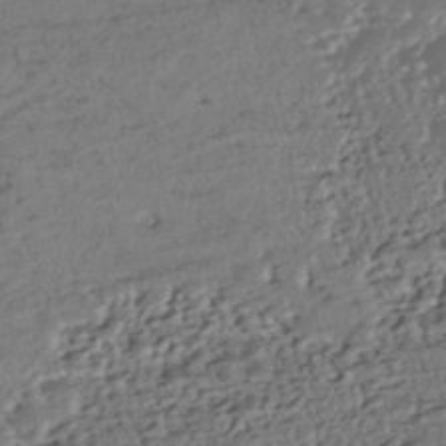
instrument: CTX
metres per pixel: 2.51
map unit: ANa
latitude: -43.5021
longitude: 107.9367
